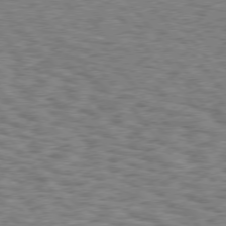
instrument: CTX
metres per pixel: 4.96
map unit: Hpe
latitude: 75.6505
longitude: -134.8569
